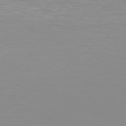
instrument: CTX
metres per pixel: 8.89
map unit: Hpe
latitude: 77.9150
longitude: -130.3279
